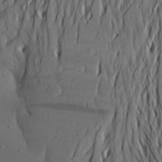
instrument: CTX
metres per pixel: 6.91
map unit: Aa
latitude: 24.5167
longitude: -144.6490
